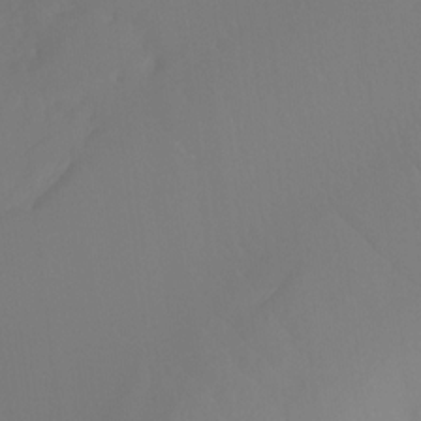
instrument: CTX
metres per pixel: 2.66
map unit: Ht
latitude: -15.2565
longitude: -50.8380
